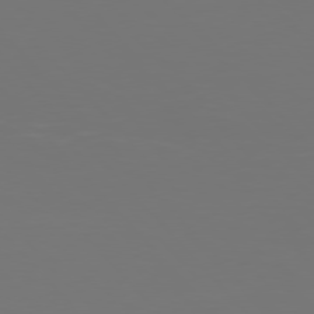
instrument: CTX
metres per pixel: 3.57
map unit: Hpe
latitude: 76.7435
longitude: -170.1578
